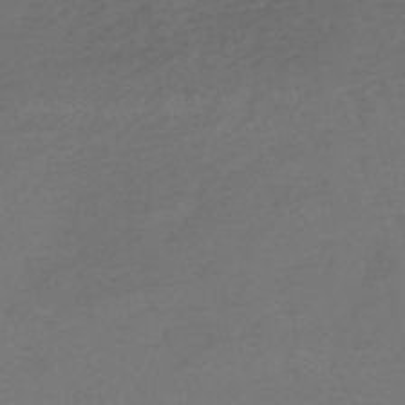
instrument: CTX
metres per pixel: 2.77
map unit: lHb
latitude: -39.0676
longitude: 70.3873
